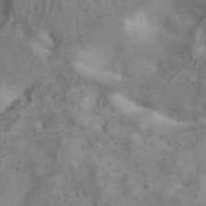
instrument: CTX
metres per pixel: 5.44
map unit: ANa
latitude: 41.4993
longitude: 15.2376
